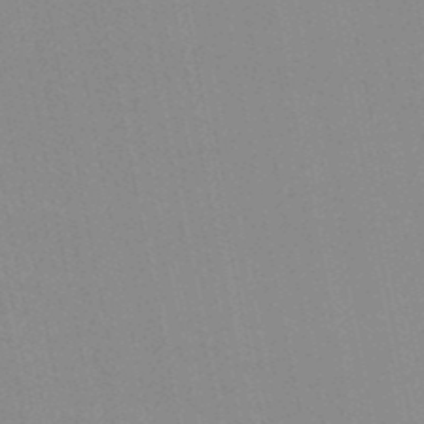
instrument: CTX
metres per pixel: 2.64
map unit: lHb
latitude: -48.9731
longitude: 69.1053
